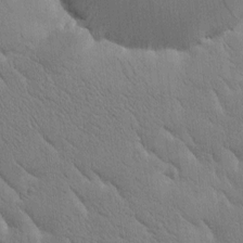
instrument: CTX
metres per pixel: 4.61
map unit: Htu
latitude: -1.1243
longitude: 175.1431
